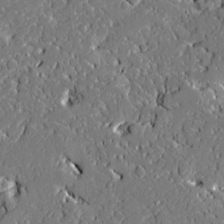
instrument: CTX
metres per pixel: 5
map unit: Ave
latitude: 19.9717
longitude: -127.8961
